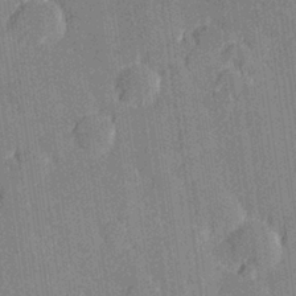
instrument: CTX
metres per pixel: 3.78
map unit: Hve
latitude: 27.4427
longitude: 144.4629
